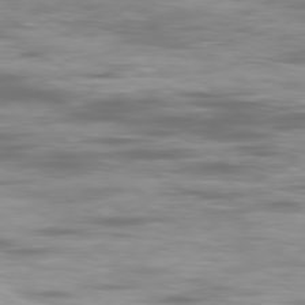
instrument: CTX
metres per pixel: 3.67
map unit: Ap
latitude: -79.8044
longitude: -74.1578
